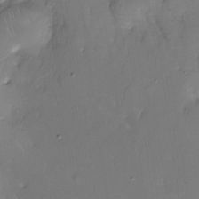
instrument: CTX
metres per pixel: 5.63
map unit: Nhe
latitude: -26.9352
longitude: -110.4223
